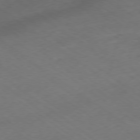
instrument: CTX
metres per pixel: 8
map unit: Ap
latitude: -79.1809
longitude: -57.1970
